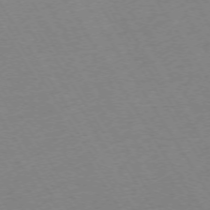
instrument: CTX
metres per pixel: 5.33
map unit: Ap
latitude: -73.3132
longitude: -71.6316
